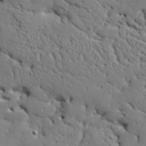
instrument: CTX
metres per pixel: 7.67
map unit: eHh
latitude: 29.0836
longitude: -82.4412
